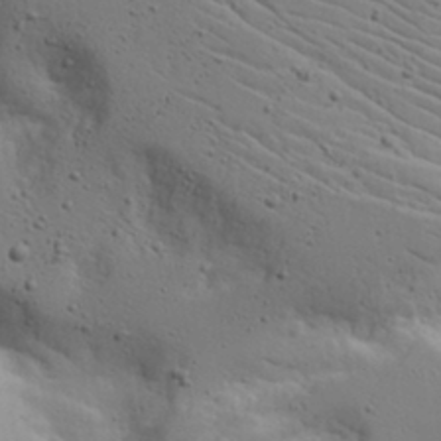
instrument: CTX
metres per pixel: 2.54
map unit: Aa
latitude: 16.8002
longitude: -125.5560
